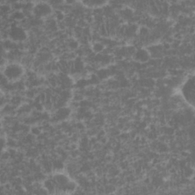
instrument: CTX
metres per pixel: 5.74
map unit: eHh
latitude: 33.1592
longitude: -61.5749
